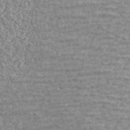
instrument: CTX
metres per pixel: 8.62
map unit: ANa
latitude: 44.8947
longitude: -84.8569
